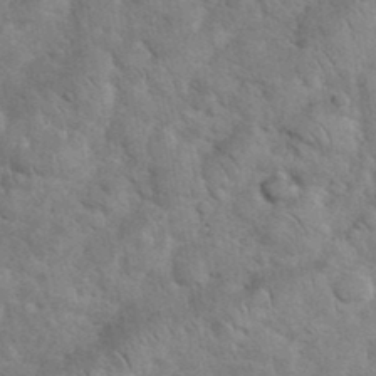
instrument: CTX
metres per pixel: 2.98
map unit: eHh
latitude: 36.7058
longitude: -65.6127
